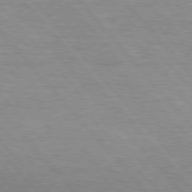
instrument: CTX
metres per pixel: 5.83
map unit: lApd
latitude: 76.1389
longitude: -86.9514
